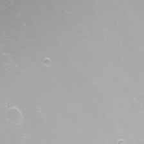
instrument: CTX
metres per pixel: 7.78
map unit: Nhu
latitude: -9.2376
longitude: -79.2348
